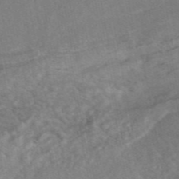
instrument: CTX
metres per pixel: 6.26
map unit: eAb
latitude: 47.1781
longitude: 127.5966
